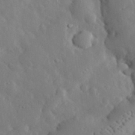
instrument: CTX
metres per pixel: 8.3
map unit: lHvf
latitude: 32.7813
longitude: -83.0080
